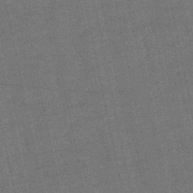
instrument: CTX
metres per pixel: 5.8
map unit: eHb
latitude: -50.2928
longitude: 78.5951
